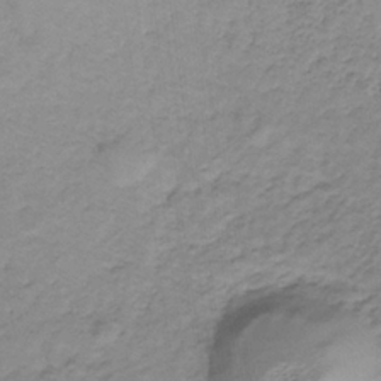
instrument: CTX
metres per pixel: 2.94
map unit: lHb
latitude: -33.2565
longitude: 65.8612
